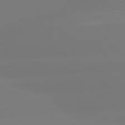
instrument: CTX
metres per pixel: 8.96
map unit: lApd
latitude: 80.7057
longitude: -156.4034
